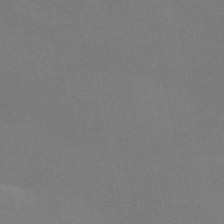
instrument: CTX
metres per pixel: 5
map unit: Nve
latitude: -58.5006
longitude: 63.3887
